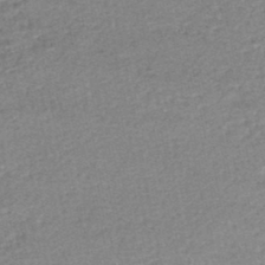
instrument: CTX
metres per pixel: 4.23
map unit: HNhu
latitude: -47.9178
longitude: 102.0472
